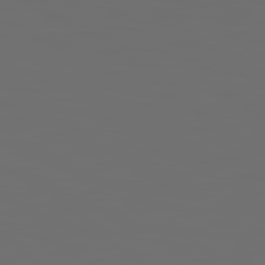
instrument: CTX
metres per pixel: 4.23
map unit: lApd
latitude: 79.8961
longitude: 120.2172
